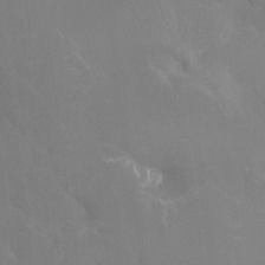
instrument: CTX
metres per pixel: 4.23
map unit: Htu
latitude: -13.8800
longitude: -44.3467
